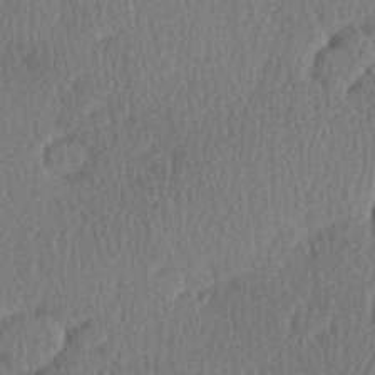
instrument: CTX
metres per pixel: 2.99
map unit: Hve
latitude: 27.1592
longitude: -93.3292
